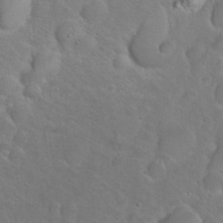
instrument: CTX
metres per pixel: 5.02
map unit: Nhu
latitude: 23.4993
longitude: -62.9136
